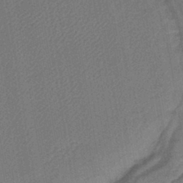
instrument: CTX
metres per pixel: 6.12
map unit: lHb
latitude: -42.4440
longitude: 60.7841
